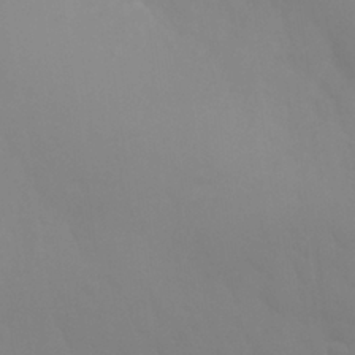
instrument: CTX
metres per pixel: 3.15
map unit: Nhu
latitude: 26.3467
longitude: -57.0458
